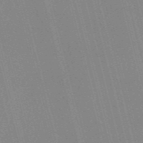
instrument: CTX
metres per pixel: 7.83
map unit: Nve
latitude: -57.5210
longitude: 62.3495
